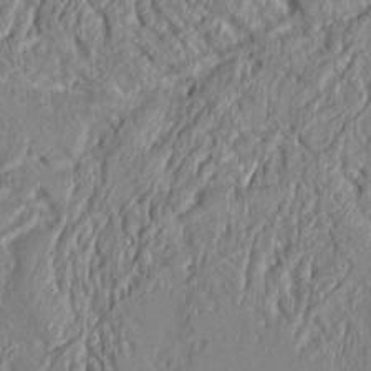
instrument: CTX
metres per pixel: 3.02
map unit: Aa
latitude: 9.3293
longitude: -130.8191
